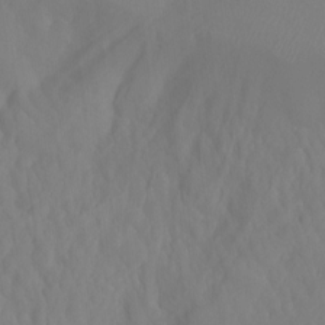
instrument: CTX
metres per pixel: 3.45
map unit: Ht
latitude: -15.2376
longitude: -54.7246
